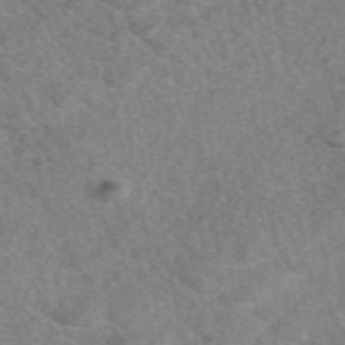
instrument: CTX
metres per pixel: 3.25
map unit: eAb
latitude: 49.0836
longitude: 110.8597
